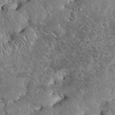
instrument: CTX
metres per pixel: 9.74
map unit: eHh
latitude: 33.5182
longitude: -65.4804
